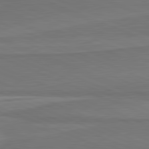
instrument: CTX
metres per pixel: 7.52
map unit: lApd
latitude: 81.8583
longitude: 168.4251
